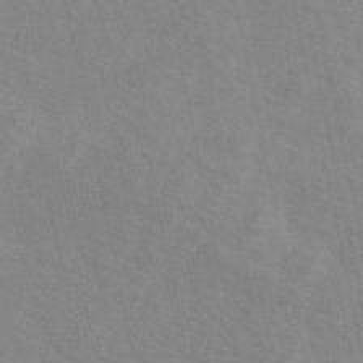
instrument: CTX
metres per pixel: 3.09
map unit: eAb
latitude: 49.0081
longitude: 119.4077
